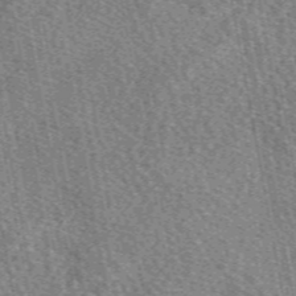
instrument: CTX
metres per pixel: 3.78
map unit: eAb
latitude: 50.4223
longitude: 115.0108
